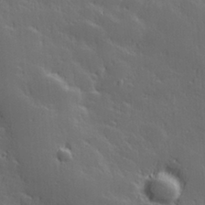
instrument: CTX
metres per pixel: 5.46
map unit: Hve
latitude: 27.7639
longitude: 144.6141
